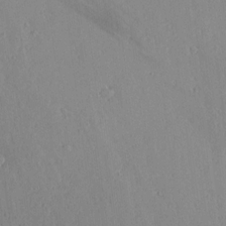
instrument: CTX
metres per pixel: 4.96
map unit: lAvf
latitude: 15.5749
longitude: -126.2145
